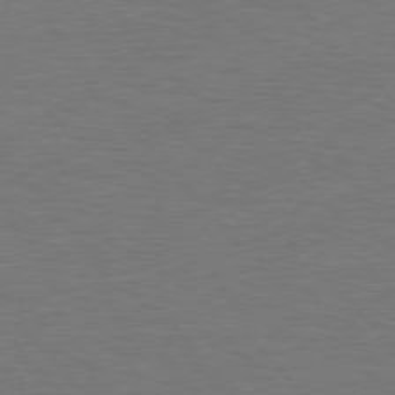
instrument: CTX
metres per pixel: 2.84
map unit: lApd
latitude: 77.3103
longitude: -58.8380
